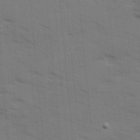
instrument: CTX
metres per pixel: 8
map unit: Ave
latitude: 13.4616
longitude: -102.3467
